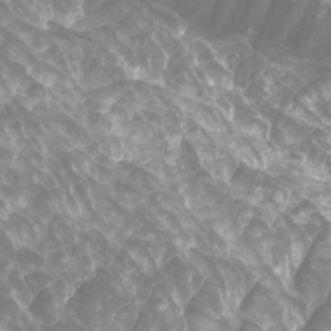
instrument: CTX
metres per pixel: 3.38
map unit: Htu
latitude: -10.4818
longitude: -74.9325
